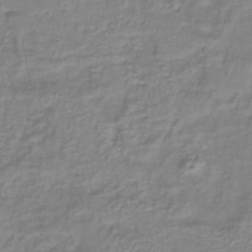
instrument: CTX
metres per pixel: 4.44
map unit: lHb
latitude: -40.3873
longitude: 61.4454
